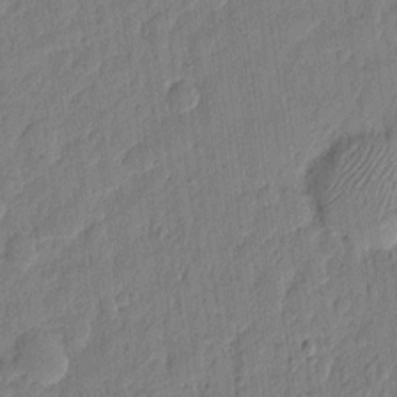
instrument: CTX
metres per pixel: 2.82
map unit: eHh
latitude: 7.2726
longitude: -74.1011
